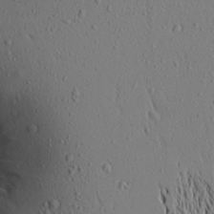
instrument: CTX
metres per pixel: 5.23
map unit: Aa
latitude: 18.4223
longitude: -148.0444
